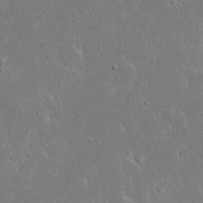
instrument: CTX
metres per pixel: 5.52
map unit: Nhu
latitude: 23.4615
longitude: -72.1767
